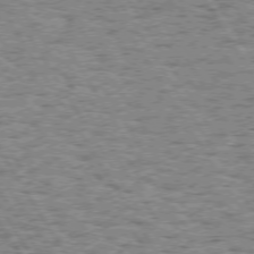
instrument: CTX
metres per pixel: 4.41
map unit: Hpe
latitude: 73.7072
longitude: -133.3860
